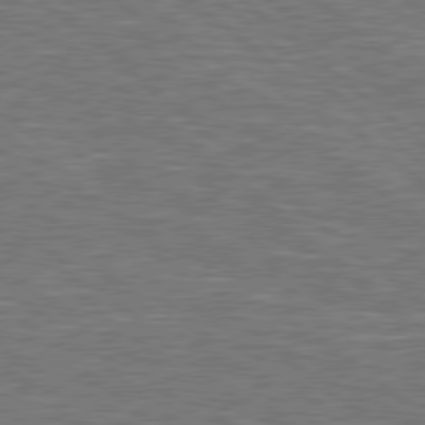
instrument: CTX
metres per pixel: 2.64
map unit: Hpe
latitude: 78.8002
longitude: -152.3656
